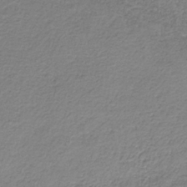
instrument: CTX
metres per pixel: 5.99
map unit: HNb
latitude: -34.0472
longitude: 53.4265
